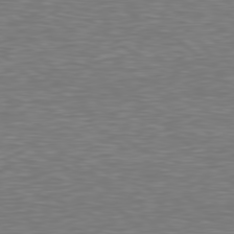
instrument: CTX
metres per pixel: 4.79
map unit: Hpe
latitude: 78.6869
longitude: -123.5371
